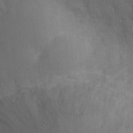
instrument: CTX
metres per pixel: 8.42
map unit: Nhu
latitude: 2.5734
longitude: -16.7246
